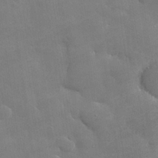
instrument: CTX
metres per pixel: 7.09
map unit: lHvf
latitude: 31.4616
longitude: -93.1025
